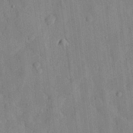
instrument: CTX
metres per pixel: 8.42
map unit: eHh
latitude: 28.1011
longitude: -76.9513
